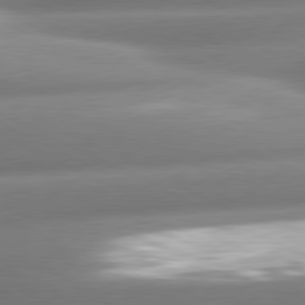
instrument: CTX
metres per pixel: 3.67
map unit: lApd
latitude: 80.7057
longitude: -159.7261
